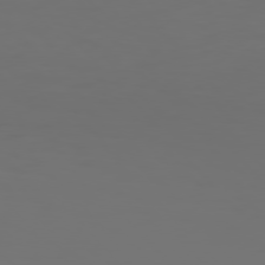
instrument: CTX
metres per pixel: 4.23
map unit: Hpe
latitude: 76.8002
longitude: -135.7827
